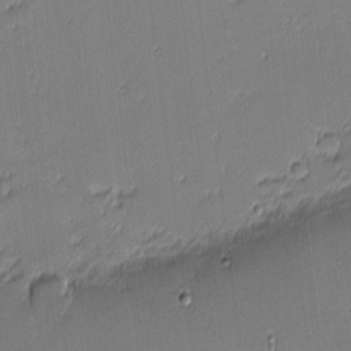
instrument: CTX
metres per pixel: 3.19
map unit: eHh
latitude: -3.2186
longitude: -81.6316
